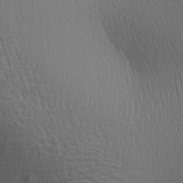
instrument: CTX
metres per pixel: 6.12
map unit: Aa
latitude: 27.5938
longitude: -138.3467
